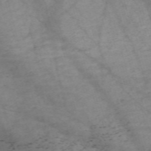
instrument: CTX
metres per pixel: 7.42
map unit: Nve
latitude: -59.1431
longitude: 64.3495
